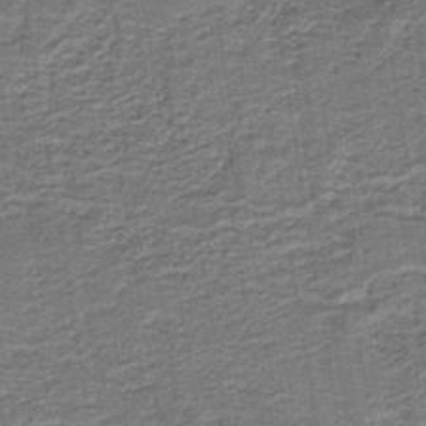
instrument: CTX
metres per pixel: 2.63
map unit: HNb
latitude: -39.5588
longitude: 50.4251
